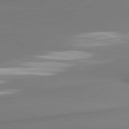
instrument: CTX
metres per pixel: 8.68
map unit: lApd
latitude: 81.3671
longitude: 176.5763
